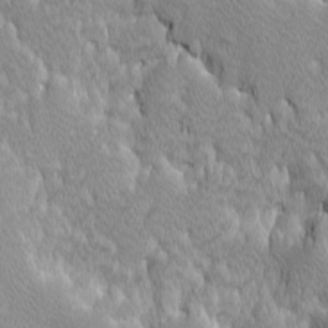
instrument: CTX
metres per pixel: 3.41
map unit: Ave
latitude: -10.5574
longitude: -117.6505
